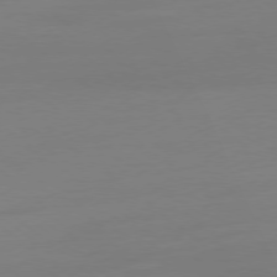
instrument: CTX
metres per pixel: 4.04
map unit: Ap
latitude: -78.4818
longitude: -66.1388
